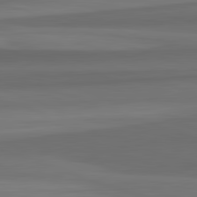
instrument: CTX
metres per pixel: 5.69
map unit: lApd
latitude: 82.6679
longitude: 176.1417
